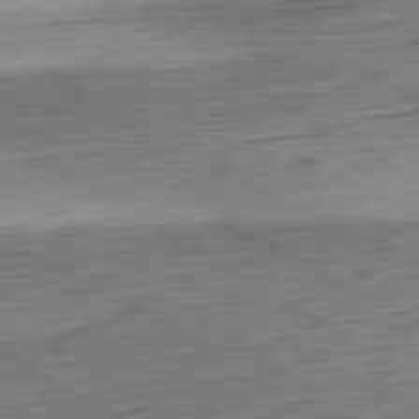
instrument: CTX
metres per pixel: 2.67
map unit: Ap
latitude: -80.8030
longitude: -67.9717
